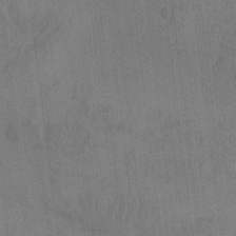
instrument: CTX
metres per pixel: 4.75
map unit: eHh
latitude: -2.8785
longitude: 14.5763
